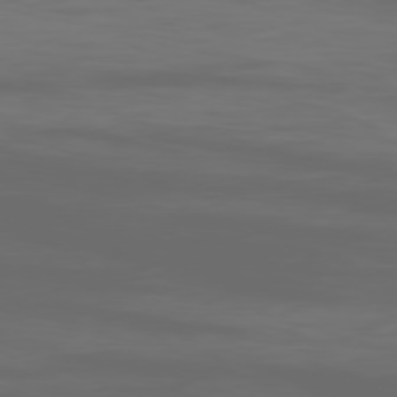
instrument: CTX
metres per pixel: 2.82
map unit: Ap
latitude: -80.2362
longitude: -93.5371
